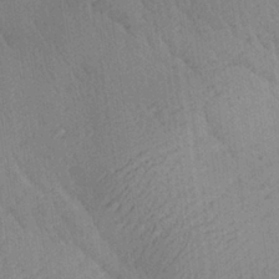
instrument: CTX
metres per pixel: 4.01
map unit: Aa
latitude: 28.1955
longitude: -139.5560
